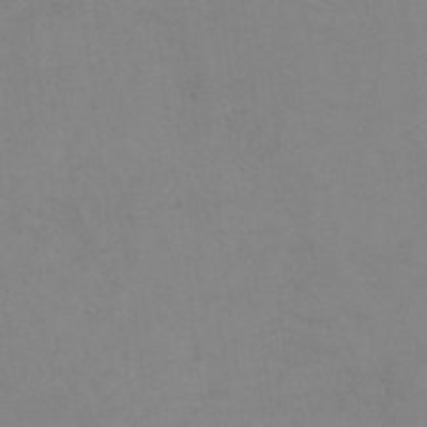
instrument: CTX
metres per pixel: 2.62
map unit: Hto
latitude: 7.4615
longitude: -35.8205
